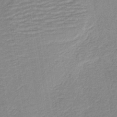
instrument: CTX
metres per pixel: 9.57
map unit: HNb
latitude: -40.9730
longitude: 50.5385
